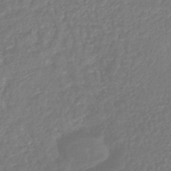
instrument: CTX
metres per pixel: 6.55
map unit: lHb
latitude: -43.0297
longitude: 75.7667
